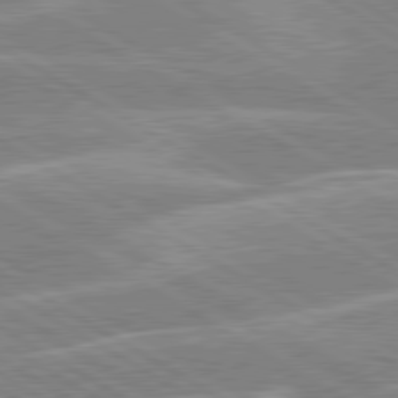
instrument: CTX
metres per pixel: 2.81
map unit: lApd
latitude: 80.1011
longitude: -131.5560
